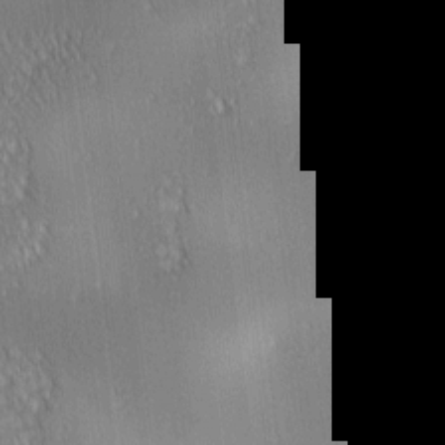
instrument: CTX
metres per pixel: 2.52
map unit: lAa
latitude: 1.0458
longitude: -116.4223
